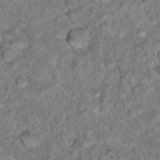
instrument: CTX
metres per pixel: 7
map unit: Hto
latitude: 17.4615
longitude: -37.4049
